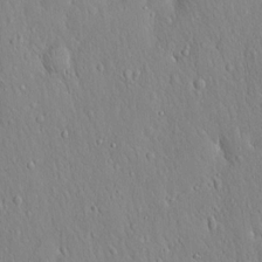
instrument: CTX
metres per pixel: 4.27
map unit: Hto
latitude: 17.4615
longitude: -58.1578
